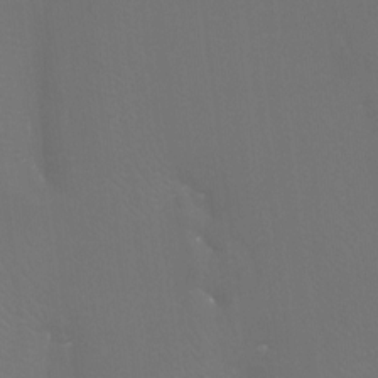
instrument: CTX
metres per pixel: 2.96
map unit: Htu
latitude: -7.5966
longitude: -32.8191
